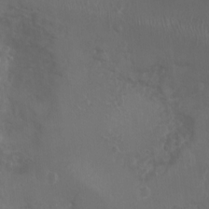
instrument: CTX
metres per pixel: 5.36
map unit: Nhu
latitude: 7.2726
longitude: -19.4615
